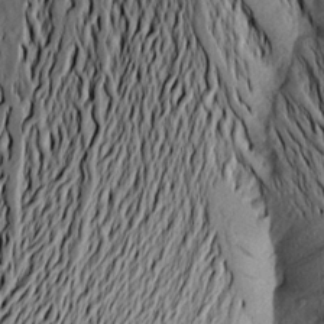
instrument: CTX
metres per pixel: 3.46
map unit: Aa
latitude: 16.1389
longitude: -146.9514
